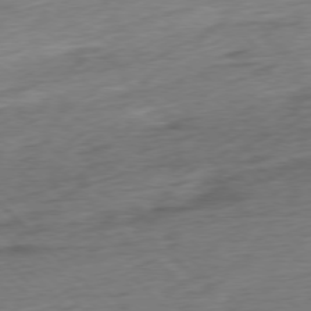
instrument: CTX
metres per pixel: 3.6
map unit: Ap
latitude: -78.1983
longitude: -72.4790
